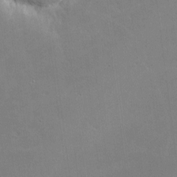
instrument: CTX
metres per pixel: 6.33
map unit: lHvf
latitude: -9.1809
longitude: -102.1766
